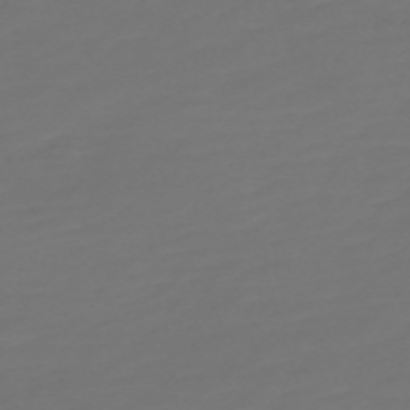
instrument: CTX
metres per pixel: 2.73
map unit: Nve
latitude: -59.5588
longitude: 57.7477
